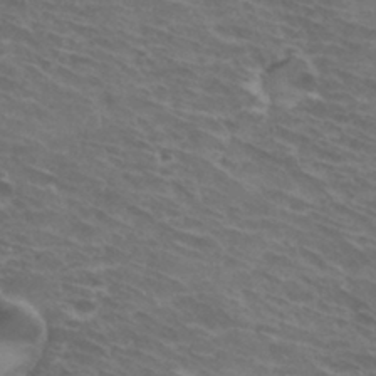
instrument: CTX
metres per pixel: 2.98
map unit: Hto
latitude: 32.7435
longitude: -44.1955
